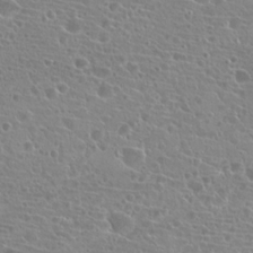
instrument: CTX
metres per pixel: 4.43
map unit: Hto
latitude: 20.6113
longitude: -40.7435
